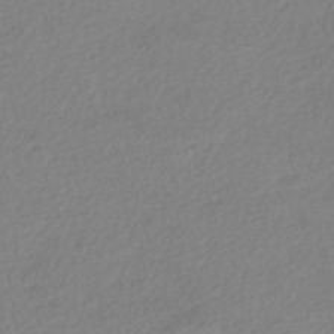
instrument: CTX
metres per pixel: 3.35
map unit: HNhu
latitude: -43.3509
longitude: 96.5196
